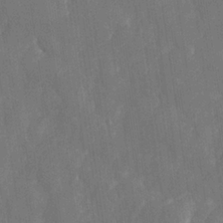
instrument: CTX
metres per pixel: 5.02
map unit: HNhu
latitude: -24.9353
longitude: 49.2376
